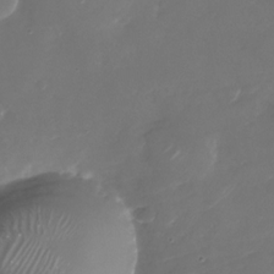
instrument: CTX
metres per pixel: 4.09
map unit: Nhu
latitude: -29.0675
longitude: -71.0836
